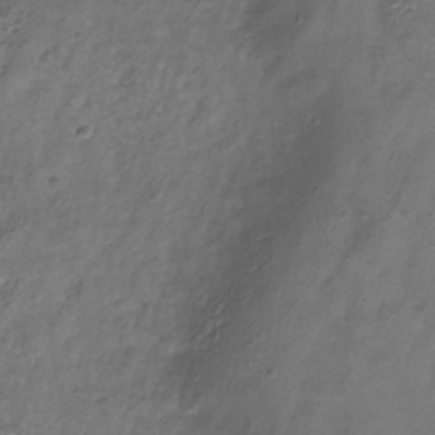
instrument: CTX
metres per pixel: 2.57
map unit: Hve
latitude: -33.7856
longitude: 90.9731
